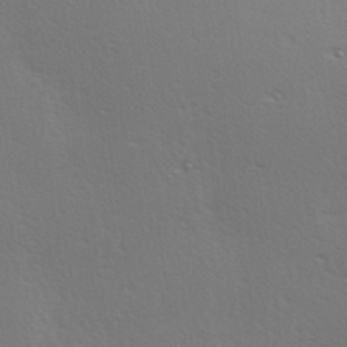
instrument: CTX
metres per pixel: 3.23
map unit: Hve
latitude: 19.4615
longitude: 149.5022
